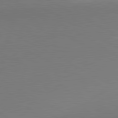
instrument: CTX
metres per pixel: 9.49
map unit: lApd
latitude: 81.0080
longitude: 146.9164
